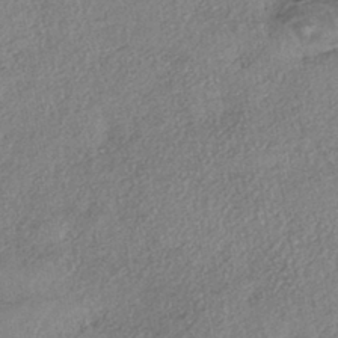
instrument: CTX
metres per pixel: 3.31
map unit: eHh
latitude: -42.1983
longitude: 120.1417
